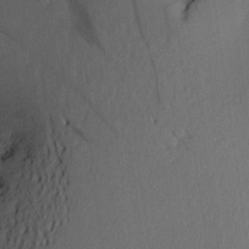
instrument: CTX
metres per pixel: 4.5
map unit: Aa
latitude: 22.1011
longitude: -146.9703
